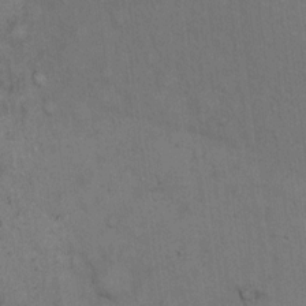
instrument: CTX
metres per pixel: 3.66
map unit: Hto
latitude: 14.8758
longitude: -61.4237
